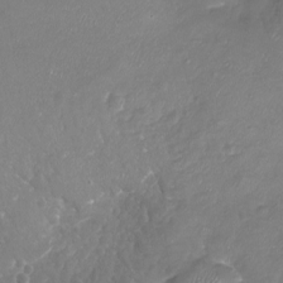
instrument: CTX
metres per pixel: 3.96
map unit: Nhu
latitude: -18.7463
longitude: -58.1389
